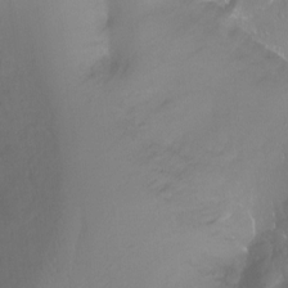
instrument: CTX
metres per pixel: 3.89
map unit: Ht
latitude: -14.7275
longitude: -42.8002
